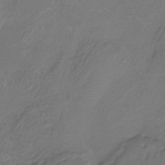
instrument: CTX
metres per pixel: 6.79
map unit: Htu
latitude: -13.8045
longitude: -47.0648
